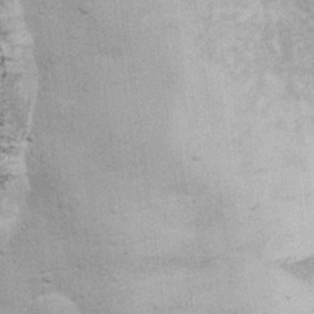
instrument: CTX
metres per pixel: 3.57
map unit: Hto
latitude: 10.8569
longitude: -36.8380
